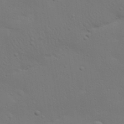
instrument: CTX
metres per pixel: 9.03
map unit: Nhu
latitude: 22.4034
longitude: -73.3482
